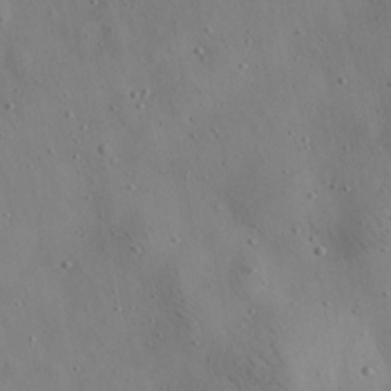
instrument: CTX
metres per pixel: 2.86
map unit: Aa
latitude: 22.5546
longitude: -142.4412
